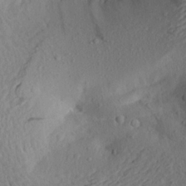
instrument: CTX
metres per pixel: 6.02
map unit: Aa
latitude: 20.3468
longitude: -146.0633
